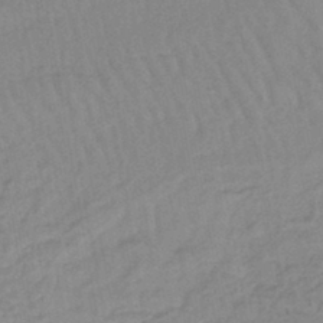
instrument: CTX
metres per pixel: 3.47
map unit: lHb
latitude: -44.1984
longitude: 80.1795
